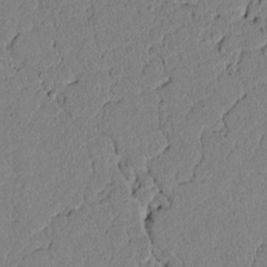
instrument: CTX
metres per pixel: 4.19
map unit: lAvf
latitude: 5.5938
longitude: 167.0108
